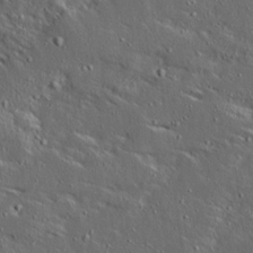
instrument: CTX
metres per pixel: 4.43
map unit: Ave
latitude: 15.1215
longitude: -138.5735
